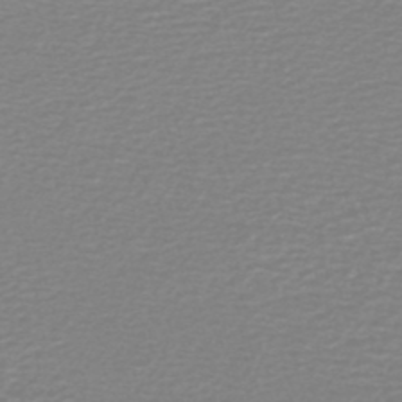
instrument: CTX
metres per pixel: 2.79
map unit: HNb
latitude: -45.6344
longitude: 54.3117
